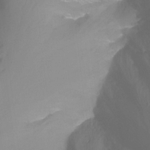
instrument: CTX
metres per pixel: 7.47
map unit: Nhu
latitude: -13.4266
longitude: -57.4426
